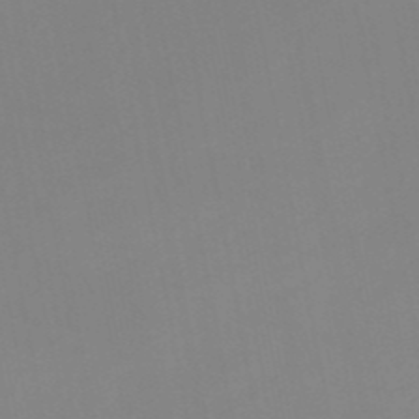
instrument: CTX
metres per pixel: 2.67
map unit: HNb
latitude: -51.2754
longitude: -50.2711
